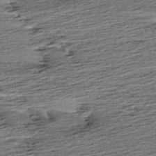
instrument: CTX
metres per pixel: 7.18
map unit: Aa
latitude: 6.7057
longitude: -137.6316
